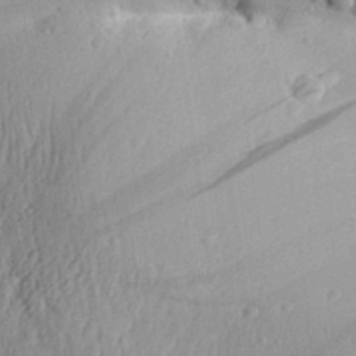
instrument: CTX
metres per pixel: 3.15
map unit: Aa
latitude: 31.8962
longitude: -134.3467
